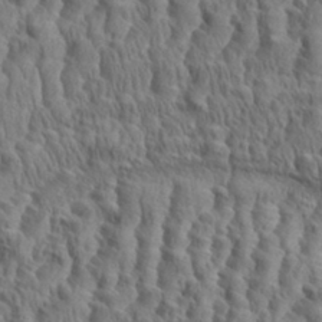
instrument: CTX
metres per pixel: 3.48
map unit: eHh
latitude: 34.8002
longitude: -138.2333
